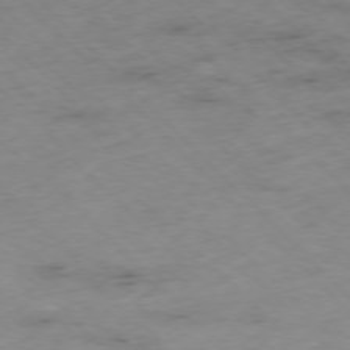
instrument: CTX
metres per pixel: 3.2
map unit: Hpe
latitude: -77.2565
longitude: -16.7813
